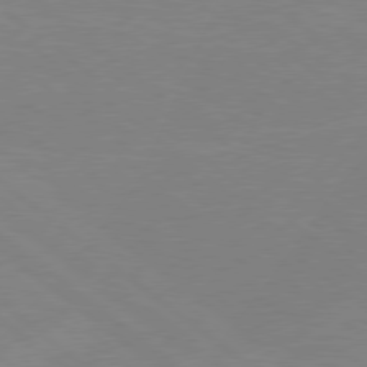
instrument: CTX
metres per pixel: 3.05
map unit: Hpe
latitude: 78.1767
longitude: -141.8394
